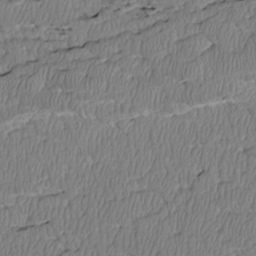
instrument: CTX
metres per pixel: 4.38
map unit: Htu
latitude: 3.0836
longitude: 149.2187
